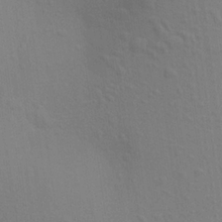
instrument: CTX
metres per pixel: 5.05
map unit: Aa
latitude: 23.4804
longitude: -145.2159
